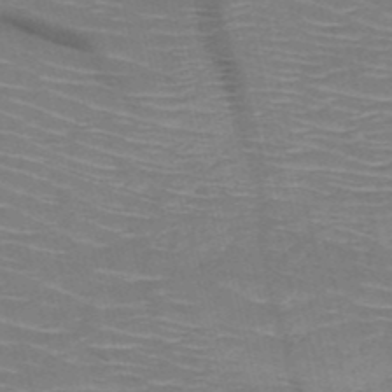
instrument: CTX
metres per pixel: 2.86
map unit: HNb
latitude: -50.3873
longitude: -45.4237
